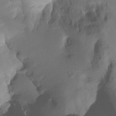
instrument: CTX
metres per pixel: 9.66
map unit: Ht
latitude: -10.0661
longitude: -39.8205
